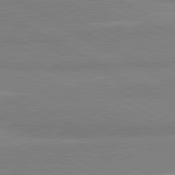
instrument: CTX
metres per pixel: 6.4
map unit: lApd
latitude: 81.1214
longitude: -179.0459
